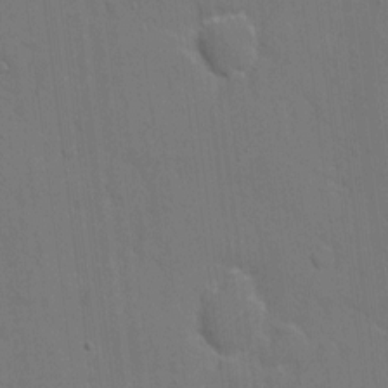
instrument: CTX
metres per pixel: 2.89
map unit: eHh
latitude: 6.2711
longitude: -67.5938
